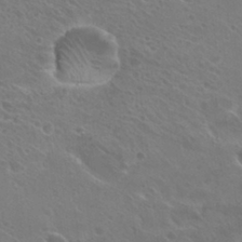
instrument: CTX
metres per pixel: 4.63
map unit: Hto
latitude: 27.3482
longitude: -40.1199
